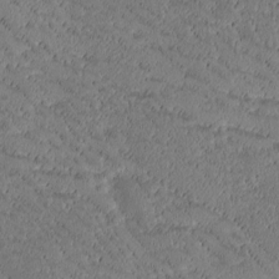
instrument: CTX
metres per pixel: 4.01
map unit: Htu
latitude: -2.5384
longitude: 176.3873
